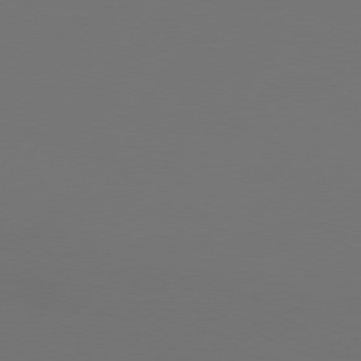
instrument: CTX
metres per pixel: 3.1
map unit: Hpe
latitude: 76.2900
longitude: -138.4601
